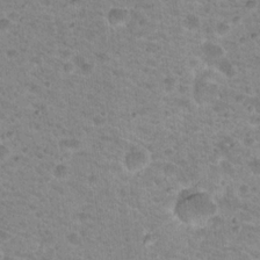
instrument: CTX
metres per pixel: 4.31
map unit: Hto
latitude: 18.7246
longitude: -31.7450
